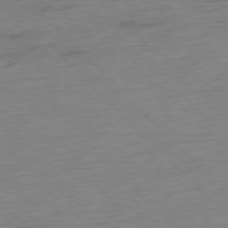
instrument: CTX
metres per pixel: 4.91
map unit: Ap
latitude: -77.5210
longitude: -83.1025
